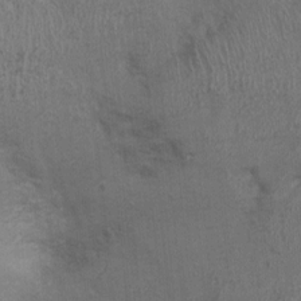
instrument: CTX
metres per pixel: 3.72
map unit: Ht
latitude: -1.5777
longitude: -14.8380
